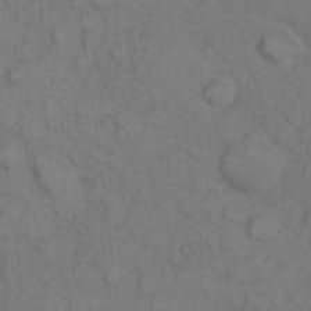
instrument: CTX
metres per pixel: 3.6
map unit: eHh
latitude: 8.9325
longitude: -63.0837
